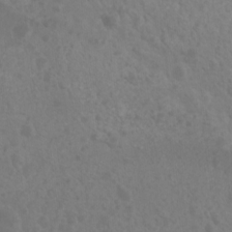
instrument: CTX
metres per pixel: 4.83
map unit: Nhu
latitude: 6.8002
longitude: -19.6127
